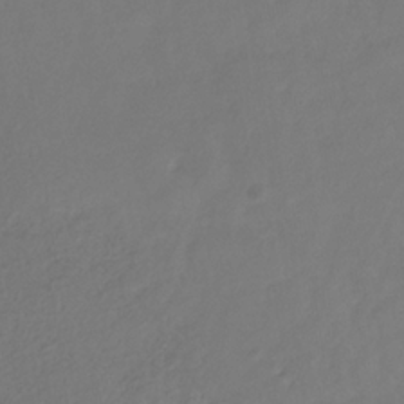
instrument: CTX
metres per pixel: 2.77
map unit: eHb
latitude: -30.2550
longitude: 65.6344
